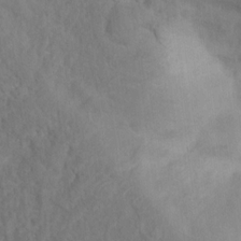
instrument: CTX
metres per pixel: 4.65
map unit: Nhu
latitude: 11.8772
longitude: -27.8961
